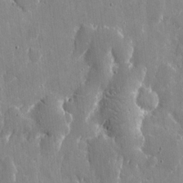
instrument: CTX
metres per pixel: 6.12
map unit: eHh
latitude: 9.4804
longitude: -69.6883
